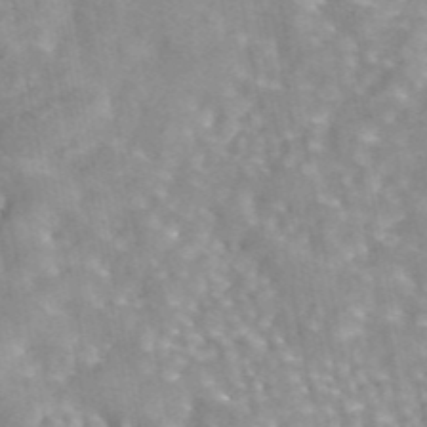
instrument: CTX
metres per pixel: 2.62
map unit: eAb
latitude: 44.0633
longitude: 108.4062
